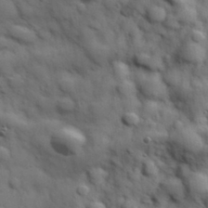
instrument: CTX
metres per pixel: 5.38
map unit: Hve
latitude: 31.6505
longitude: 150.7085
